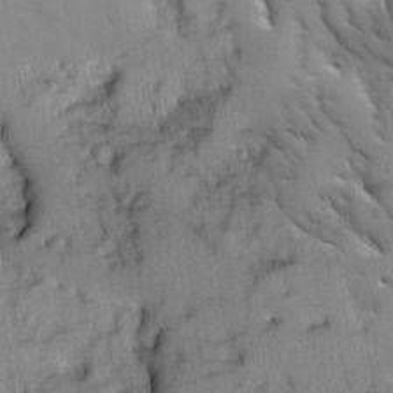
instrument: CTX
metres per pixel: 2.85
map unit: Ave
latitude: 9.3293
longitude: -103.0269
